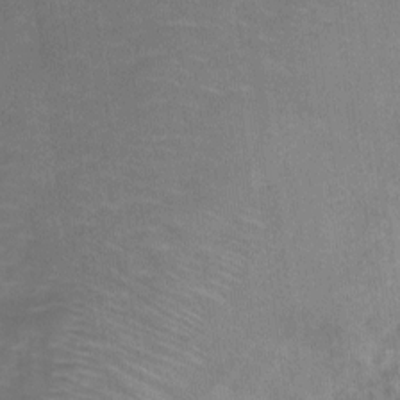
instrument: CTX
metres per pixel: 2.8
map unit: Nve
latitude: -18.1228
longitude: 108.0283
